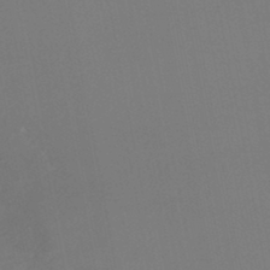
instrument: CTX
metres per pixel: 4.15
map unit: HNhu
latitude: -45.7856
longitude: 97.5399
